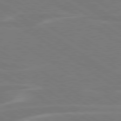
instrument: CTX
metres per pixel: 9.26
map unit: lApd
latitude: 79.7639
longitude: -125.5371
